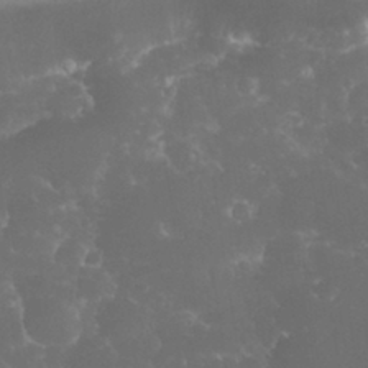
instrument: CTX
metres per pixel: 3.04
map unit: eHh
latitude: 32.5546
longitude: -63.5371
